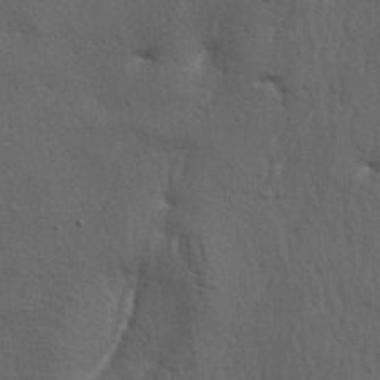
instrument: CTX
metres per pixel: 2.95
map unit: lAa
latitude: -6.7841
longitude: -125.2537
